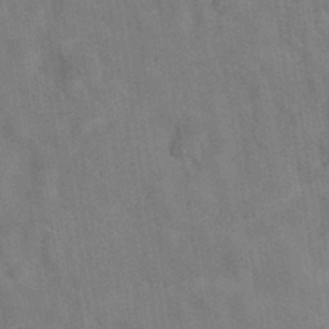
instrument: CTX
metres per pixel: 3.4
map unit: eAb
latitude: 34.6112
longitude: 110.1039
